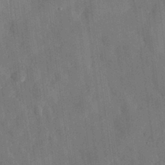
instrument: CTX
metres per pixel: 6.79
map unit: eHh
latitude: 30.1578
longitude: -77.1592
